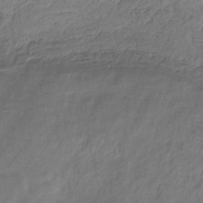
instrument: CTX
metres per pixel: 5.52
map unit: HNhu
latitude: -39.0676
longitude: 107.1809
